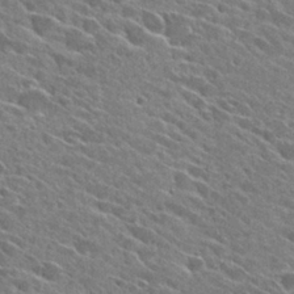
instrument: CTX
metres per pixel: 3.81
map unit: Hto
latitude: 27.5749
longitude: -43.2726
